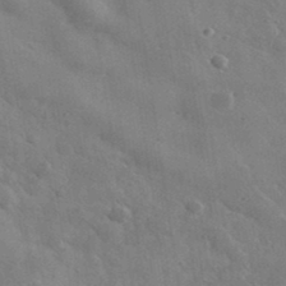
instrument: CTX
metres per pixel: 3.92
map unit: lHvf
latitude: 36.7435
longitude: -89.8017
